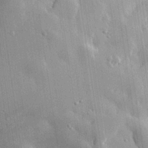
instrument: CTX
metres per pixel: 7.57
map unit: eHh
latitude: 30.3845
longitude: -80.1011
